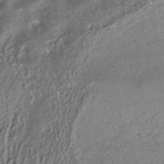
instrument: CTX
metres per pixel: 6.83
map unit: ANa
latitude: -38.5763
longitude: 97.3132
